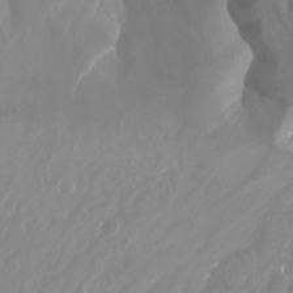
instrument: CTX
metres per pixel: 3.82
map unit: Nhu
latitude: -13.7667
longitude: -64.0444
